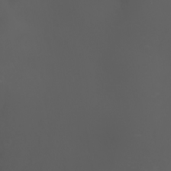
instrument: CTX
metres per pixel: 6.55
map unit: Nhu
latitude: -0.6708
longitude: -80.8380
